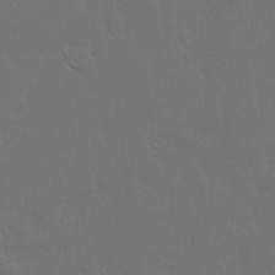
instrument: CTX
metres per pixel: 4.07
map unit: Ave
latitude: 15.7639
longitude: -139.4804
